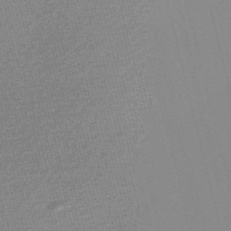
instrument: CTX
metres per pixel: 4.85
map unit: Nve
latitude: -56.8975
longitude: 61.6155
